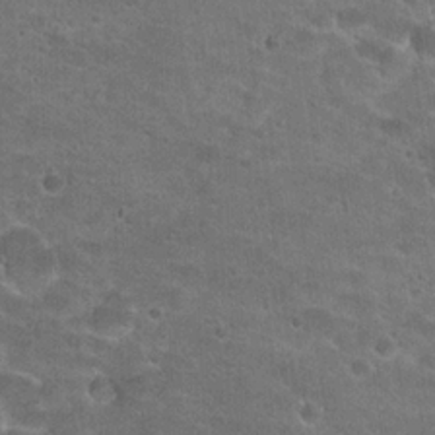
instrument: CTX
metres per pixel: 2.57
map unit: Hto
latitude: 21.9339
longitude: -43.4238
